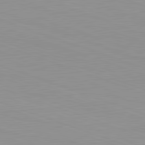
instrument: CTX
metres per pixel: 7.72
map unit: Hpe
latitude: -82.5385
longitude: 12.0283
